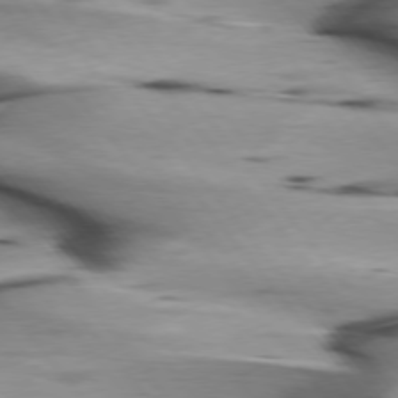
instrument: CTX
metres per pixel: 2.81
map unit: lApd
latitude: 75.7639
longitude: -65.2726
